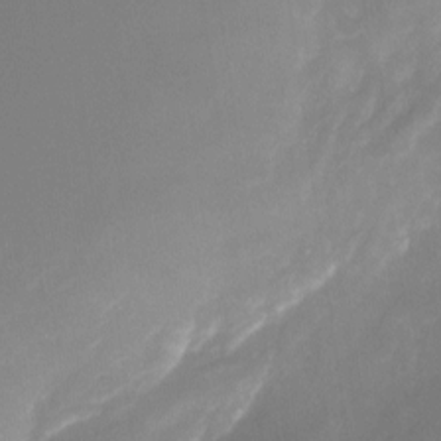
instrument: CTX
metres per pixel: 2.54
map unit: Nhu
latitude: -22.9353
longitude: -71.4426
